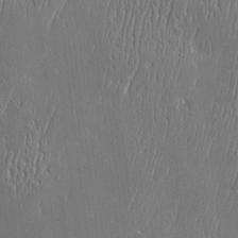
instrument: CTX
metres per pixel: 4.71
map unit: Htu
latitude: -5.5399
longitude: 175.3509
